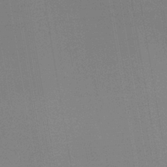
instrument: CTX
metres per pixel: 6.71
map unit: lHb
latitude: -41.5588
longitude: 78.4440
